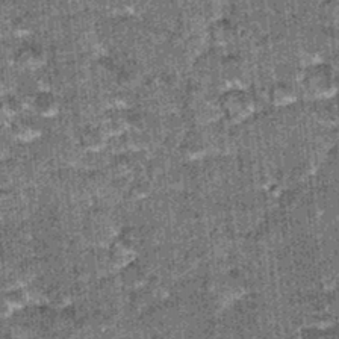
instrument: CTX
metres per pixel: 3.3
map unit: Hto
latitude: 15.9151
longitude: -34.8758
